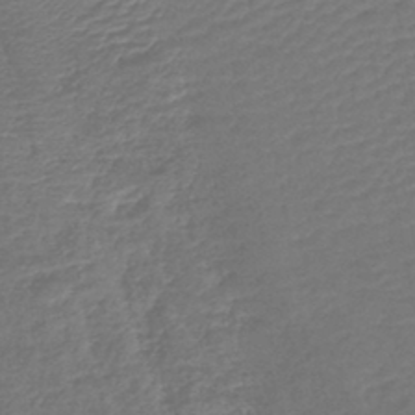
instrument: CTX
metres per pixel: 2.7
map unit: lHb
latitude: -43.0864
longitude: 76.4062
